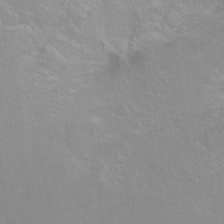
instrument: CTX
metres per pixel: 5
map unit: Ht
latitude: -6.9919
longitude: -36.8380
